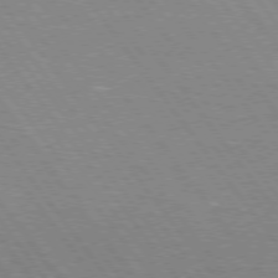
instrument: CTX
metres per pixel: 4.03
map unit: Hpe
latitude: 75.3482
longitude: -157.7449
